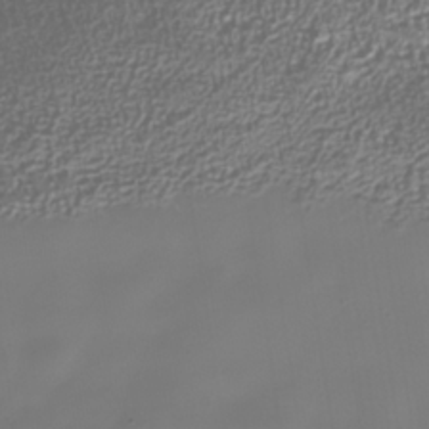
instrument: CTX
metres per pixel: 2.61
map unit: Nhe
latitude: -37.0486
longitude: -90.1200
